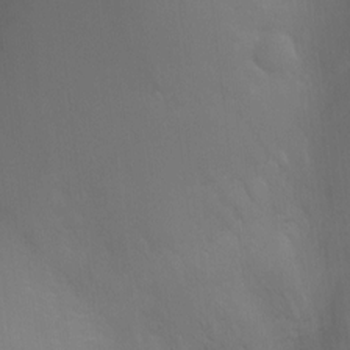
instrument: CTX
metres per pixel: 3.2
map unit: Ht
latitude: -9.5210
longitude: -24.5923
